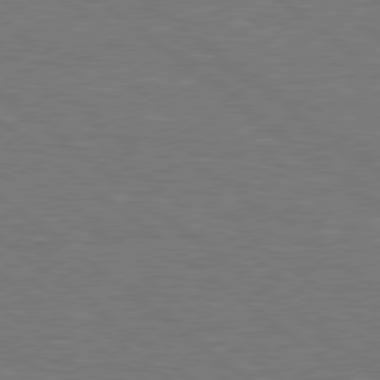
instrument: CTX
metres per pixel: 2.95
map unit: Hpe
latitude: 78.7435
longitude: -153.5749
